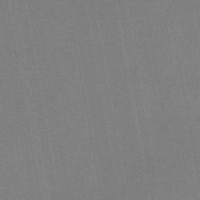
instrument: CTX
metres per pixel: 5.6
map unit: HNb
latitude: -47.3698
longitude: -39.4804
